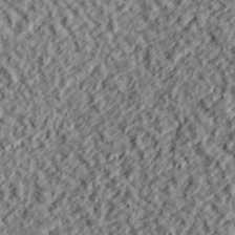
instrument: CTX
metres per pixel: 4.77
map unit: lHvf
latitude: 38.1200
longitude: -91.4049
